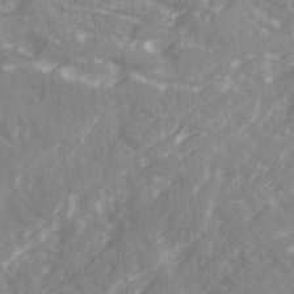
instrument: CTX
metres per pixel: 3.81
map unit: Ave
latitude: 20.2712
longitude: -130.9892
